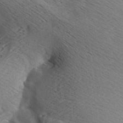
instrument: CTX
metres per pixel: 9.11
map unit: Aa
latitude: 7.7450
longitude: -141.0836
